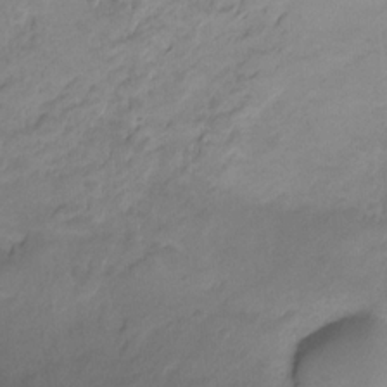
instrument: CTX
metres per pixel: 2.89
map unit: Ht
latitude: -10.1606
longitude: -39.0269
